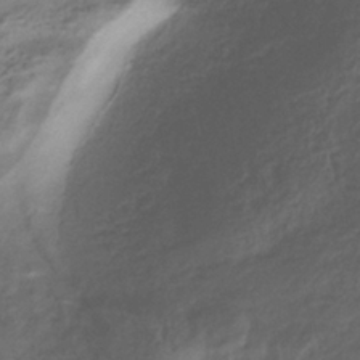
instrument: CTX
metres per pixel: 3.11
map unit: lHb
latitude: -35.1242
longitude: 67.6911
